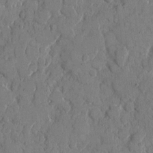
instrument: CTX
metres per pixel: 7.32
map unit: eHh
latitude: 9.0648
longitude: -67.2348
